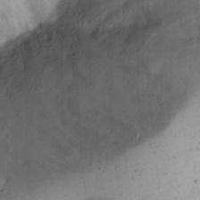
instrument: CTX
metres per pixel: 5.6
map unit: Nhu
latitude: 21.8395
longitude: -70.6301
